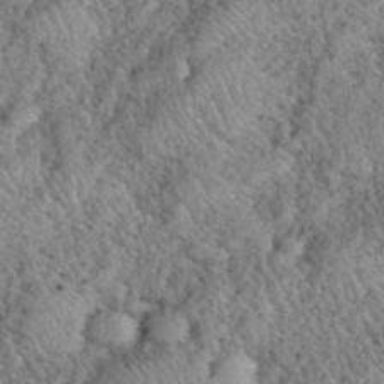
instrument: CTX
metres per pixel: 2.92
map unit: eHh
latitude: 40.6112
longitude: -56.3089
